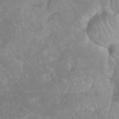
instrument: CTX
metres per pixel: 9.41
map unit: eHh
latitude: 35.1970
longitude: -63.6127
